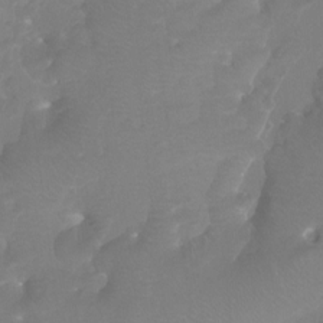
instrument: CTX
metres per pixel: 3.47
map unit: Htu
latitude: -13.2187
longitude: -46.3657
